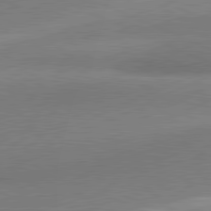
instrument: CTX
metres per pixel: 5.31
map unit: lApd
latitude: 81.1592
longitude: 165.2754
